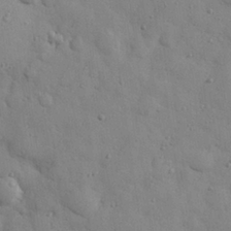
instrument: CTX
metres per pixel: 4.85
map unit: eHh
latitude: 27.8395
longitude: -75.4238
